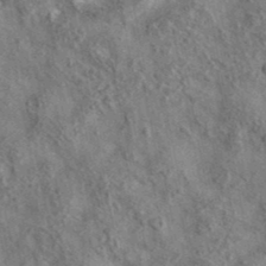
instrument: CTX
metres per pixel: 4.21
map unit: eAb
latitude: 36.1389
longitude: 115.0297
